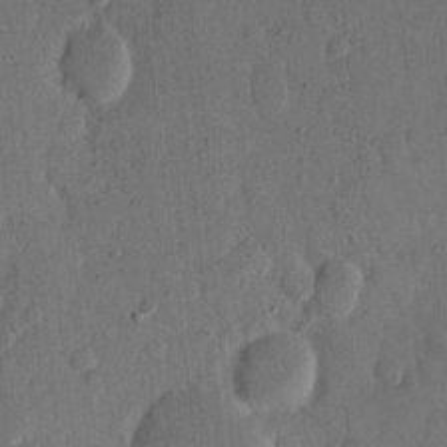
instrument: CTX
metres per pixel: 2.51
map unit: eHh
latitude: 14.1389
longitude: -68.0822
